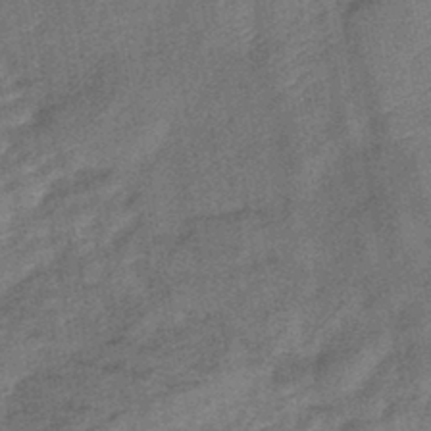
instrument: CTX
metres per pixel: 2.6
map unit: eHb
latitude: -42.7463
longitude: 82.5763
